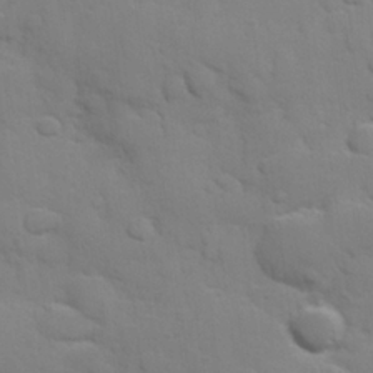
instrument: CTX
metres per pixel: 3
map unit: Hve
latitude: 24.4223
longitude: 148.2929
